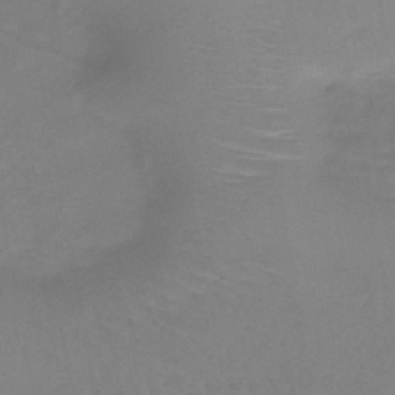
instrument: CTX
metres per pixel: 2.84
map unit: HNb
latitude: -46.0850
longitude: -42.5357
